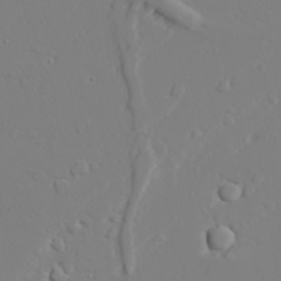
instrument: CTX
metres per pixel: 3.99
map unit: lAvf
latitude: 27.5938
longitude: -107.9906
